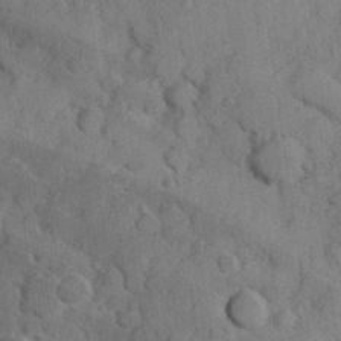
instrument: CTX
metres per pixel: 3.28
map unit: Hve
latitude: 24.2522
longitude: 148.0850
